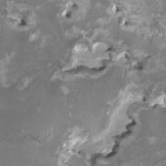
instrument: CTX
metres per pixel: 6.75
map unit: HNhu
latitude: 1.9528
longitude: -3.1592
